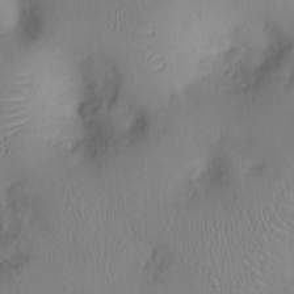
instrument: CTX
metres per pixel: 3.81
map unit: Ht
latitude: 0.8002
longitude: -14.2523
